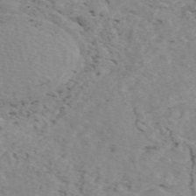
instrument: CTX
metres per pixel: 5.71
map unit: eAb
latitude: 49.7072
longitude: 107.2187
